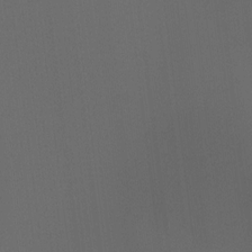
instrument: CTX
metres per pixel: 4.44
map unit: Hto
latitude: -7.6722
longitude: -50.8947
